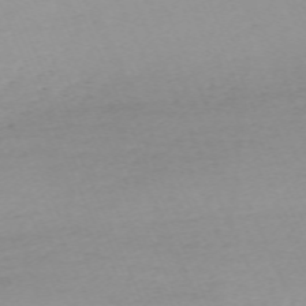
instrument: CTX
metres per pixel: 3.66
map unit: Nhu
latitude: -67.7855
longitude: 38.6141
